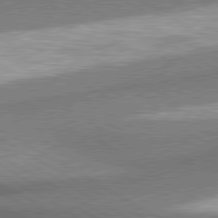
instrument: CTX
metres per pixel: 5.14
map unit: lApd
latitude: 80.6679
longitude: 164.1417
